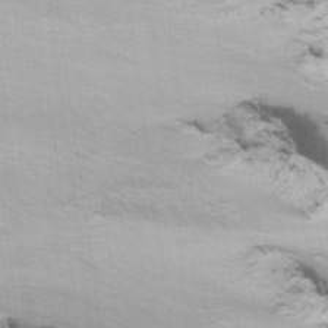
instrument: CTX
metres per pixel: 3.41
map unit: lHvf
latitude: 23.0836
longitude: 141.2754
